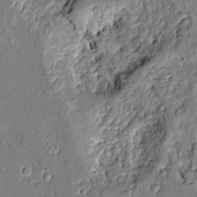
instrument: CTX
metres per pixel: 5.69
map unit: Aa
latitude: 9.1781
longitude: -132.2145
